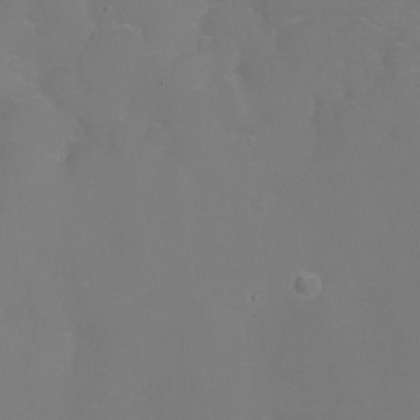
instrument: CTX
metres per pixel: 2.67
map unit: Nhu
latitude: -8.2739
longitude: -85.4238
